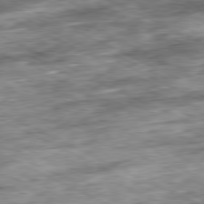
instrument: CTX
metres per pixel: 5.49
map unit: Ap
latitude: -81.1242
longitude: -88.3090
